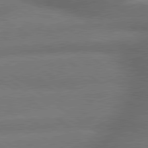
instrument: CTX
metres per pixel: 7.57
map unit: lApd
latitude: 79.6127
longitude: -153.4993
